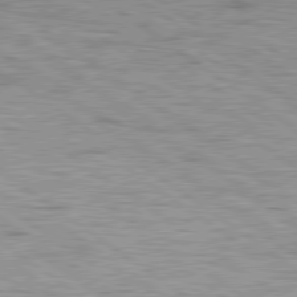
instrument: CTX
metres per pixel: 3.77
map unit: lApd
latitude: 79.3671
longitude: -155.0836
